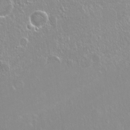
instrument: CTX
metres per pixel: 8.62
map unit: Hto
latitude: -6.9352
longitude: -44.4601
